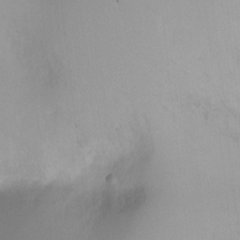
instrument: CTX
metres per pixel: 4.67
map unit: Ht
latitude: -9.8800
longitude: -28.6301
